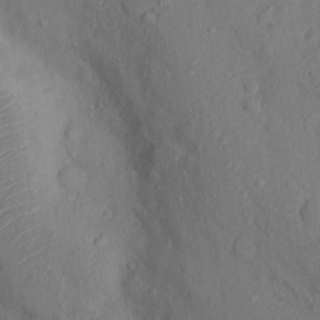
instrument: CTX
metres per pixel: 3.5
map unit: Nhu
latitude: 12.4979
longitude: -29.1403
